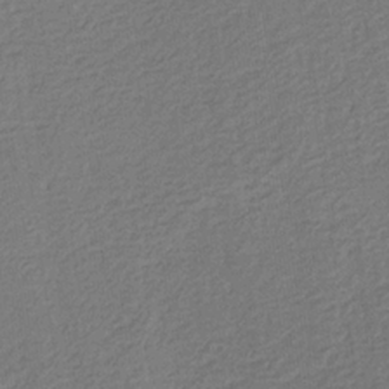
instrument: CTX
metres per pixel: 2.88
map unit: eHb
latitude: -30.4062
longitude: 70.1606
